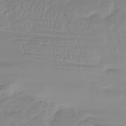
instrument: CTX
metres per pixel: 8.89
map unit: Ht
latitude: -15.1620
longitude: -52.2334
